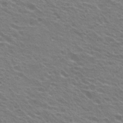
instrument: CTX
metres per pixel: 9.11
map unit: Hto
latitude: 23.1592
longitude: -31.1592
